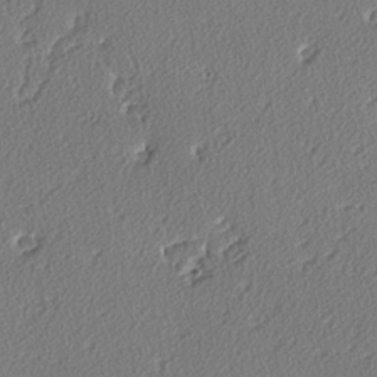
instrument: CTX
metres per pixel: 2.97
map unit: lAvf
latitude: -3.4265
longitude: -108.8947
